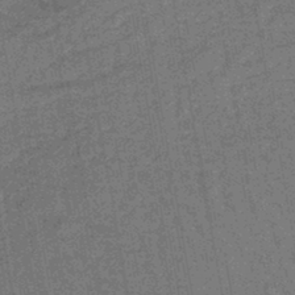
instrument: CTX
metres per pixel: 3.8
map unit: lHb
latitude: -43.4265
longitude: 65.2754
